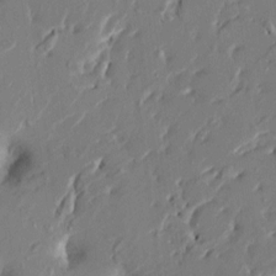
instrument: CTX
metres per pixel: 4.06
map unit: HNhu
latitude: 5.1403
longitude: -5.2726
